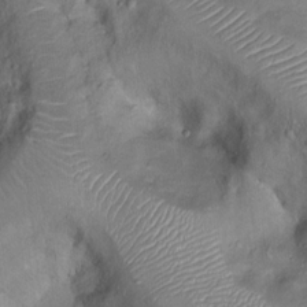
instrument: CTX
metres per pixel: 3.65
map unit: Ht
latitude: 14.7058
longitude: -41.0836
